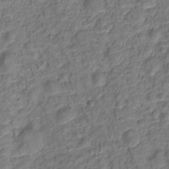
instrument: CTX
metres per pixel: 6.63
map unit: Nve
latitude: -19.8422
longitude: 105.5966
